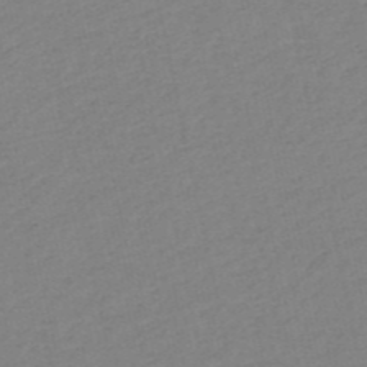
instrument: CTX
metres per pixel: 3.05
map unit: HNb
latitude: -53.3320
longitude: -39.4804
